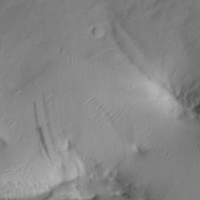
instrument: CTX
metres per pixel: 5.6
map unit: Aa
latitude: 9.8206
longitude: -142.5546
